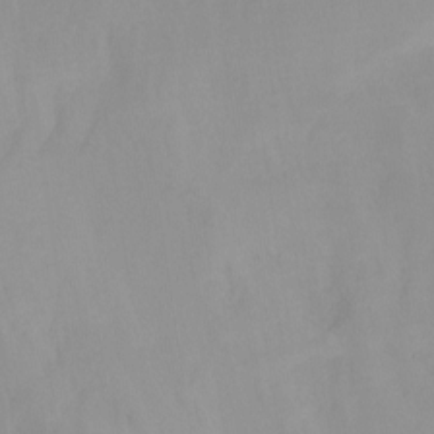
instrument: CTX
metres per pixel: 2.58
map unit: Nhu
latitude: -14.0472
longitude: -58.5924
